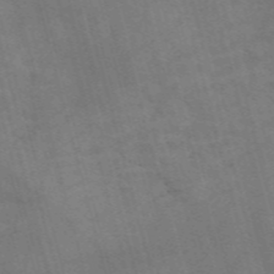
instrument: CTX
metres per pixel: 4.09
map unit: Nve
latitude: -58.7652
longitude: 66.7463
